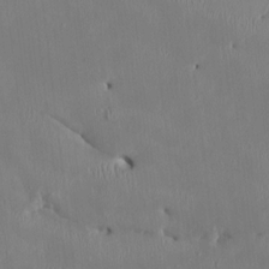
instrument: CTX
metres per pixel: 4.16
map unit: HNhu
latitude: 2.7624
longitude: -5.1403
